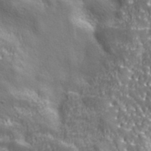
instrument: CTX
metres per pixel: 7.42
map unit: ANa
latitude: 40.0255
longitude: -90.5546
